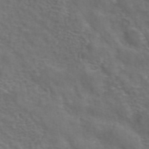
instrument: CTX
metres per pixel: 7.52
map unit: ANa
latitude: 43.3293
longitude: 24.3306
